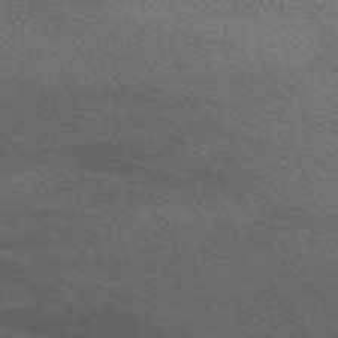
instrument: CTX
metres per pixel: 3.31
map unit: Nve
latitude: -58.7085
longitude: 66.1417
